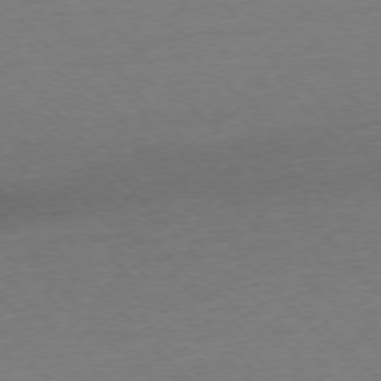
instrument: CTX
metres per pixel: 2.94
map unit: Ap
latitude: -76.3495
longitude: -92.5168
